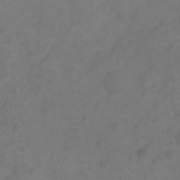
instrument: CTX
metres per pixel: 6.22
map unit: Ht
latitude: 2.2711
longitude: -22.8569
